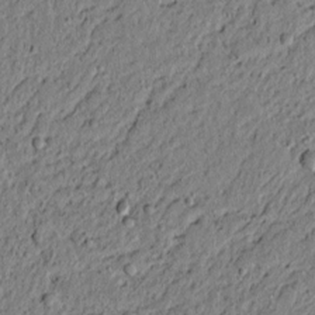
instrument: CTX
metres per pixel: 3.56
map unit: lAvf
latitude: 5.9150
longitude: 166.9542
